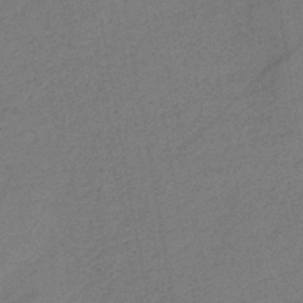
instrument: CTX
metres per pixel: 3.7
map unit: eHb
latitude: -41.9367
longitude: 79.9178
